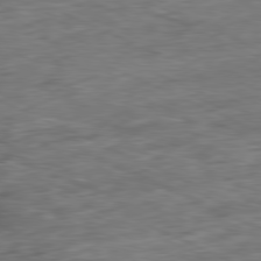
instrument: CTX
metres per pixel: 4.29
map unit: Ap
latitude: -81.1431
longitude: -97.1214
